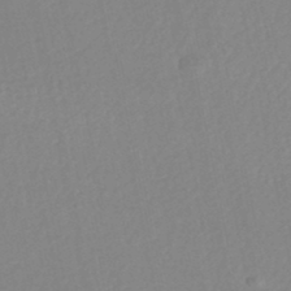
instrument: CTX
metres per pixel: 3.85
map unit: HNhu
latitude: -48.6708
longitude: 98.1417
